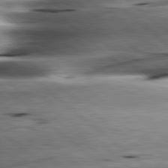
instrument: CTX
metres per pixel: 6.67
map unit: lApd
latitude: 80.3467
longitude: -143.0836
